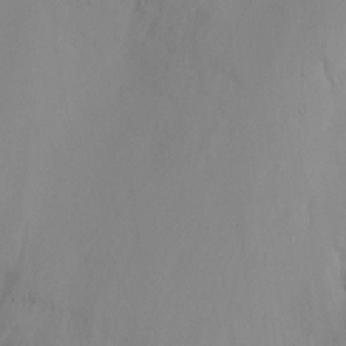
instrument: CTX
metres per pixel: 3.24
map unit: Ht
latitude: -8.9542
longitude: -31.6883
